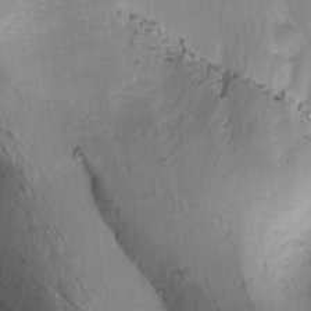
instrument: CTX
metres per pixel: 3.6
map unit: Ave
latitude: 8.5168
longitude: -105.1781
